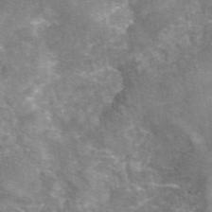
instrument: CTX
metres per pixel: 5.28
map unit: eAb
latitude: 45.6883
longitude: 120.9730
